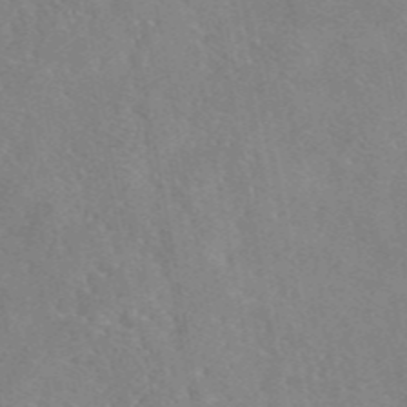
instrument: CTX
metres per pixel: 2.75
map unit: eAb
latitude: 46.1578
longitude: 112.1417
